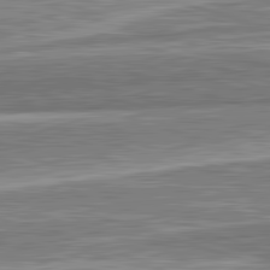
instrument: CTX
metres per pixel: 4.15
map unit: lApd
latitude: 82.7435
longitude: 166.8786
